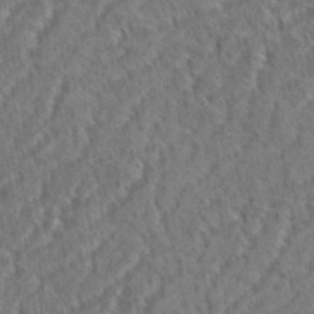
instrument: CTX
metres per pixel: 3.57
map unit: eHh
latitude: 37.4238
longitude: -137.7828
